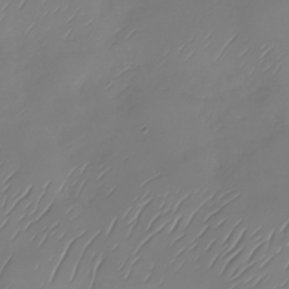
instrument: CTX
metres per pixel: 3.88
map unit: Nhu
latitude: -28.8975
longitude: -59.4049
